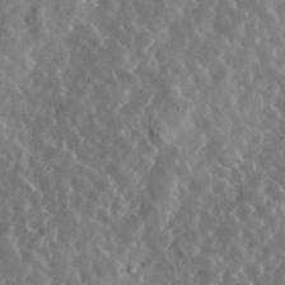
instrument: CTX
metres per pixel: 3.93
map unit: lHvf
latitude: 36.8569
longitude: -89.2348
